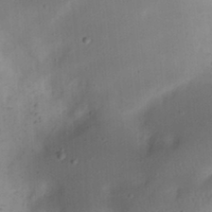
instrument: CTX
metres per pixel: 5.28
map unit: eHh
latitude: 23.3482
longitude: -70.6490
